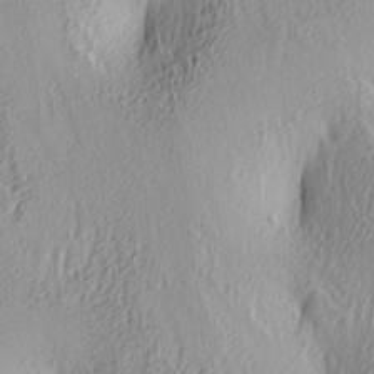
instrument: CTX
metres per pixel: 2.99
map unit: lAa
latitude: 4.0255
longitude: -113.3670
